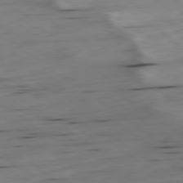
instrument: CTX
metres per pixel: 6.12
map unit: Ap
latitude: -79.4265
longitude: -58.8569
